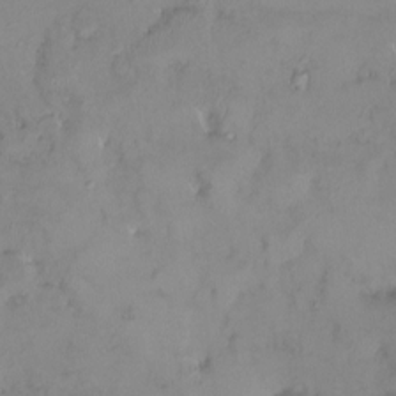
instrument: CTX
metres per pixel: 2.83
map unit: HNhu
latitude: 2.8002
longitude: 9.4832
